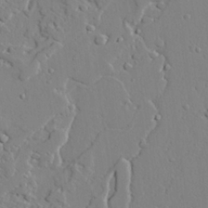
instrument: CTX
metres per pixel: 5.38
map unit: lAvf
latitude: 25.0269
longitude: -110.6113
